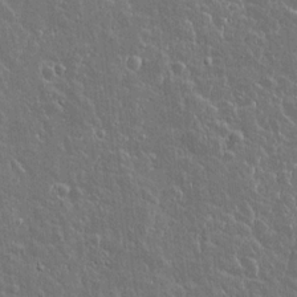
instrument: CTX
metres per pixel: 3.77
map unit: lAvf
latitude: 14.8569
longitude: -127.8772
